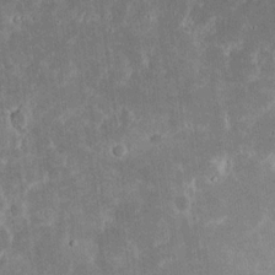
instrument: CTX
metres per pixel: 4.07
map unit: eHh
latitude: 16.9892
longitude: -73.1404
